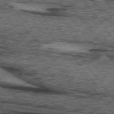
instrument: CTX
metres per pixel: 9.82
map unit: lApd
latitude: 73.5372
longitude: -76.7435
